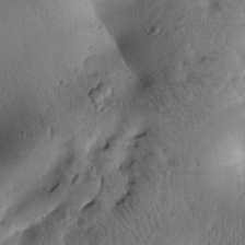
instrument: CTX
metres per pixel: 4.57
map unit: Htu
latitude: -1.7856
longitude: 170.3306
